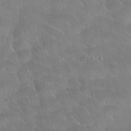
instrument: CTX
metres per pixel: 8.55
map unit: Nhu
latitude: 30.1767
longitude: -51.4237
